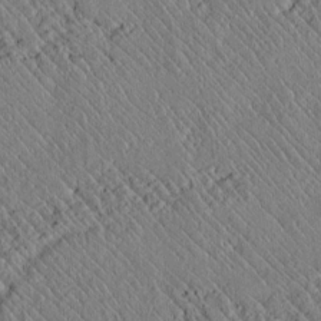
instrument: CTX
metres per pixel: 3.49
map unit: lAvf
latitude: 7.0647
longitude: 159.7099
